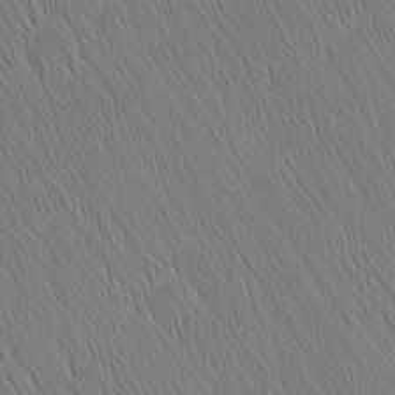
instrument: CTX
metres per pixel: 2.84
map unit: Nhu
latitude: -5.3698
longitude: -151.2537
